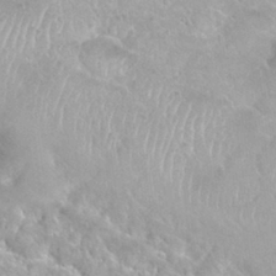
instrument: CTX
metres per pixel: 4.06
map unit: Nhu
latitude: 27.9528
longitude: -53.8772
